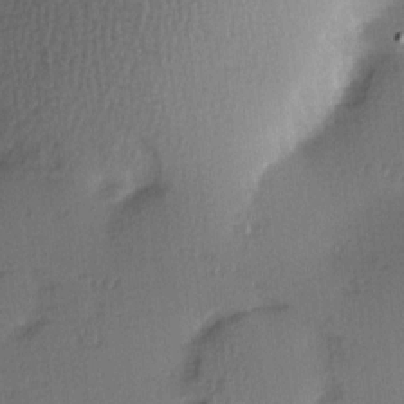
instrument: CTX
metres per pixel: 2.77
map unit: Hve
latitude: 13.7450
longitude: -90.4790
